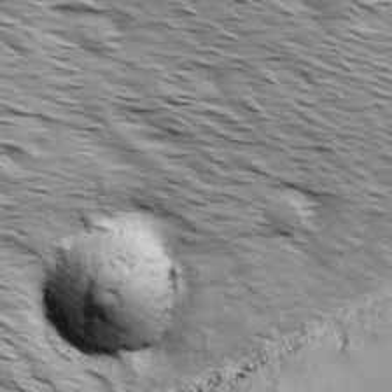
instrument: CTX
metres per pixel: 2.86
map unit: Ave
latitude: 14.5168
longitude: -103.6694
